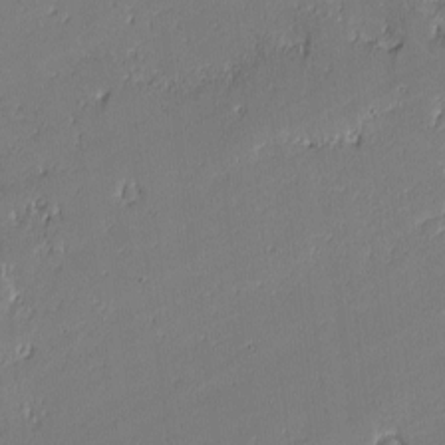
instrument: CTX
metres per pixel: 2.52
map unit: lAvf
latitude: -1.6722
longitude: -108.3845
